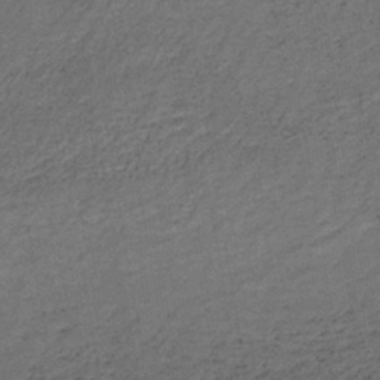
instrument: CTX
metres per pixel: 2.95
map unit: lHb
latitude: -34.3495
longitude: 65.4077
